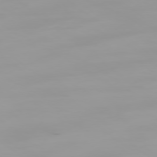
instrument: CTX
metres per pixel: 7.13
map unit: Ap
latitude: -78.8030
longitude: -95.9906
